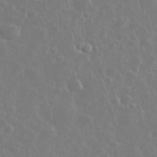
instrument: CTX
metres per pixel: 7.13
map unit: eHh
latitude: 34.9702
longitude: -60.0822
